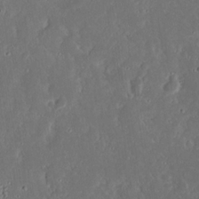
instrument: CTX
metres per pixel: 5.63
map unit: eHh
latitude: 17.1592
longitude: -73.9339
